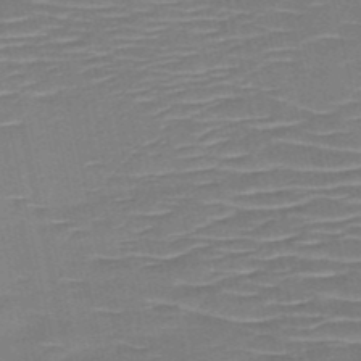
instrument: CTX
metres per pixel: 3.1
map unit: HNb
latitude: -50.5574
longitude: -45.5371
